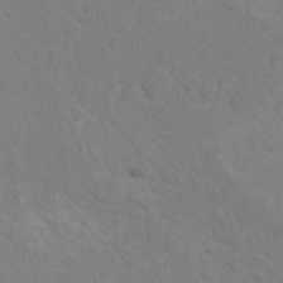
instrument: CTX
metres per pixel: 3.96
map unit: Nhu
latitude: 17.1781
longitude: -33.5371
